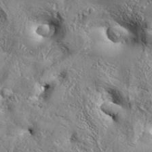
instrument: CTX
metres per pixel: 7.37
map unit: Aa
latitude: 34.2900
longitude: -134.8380
